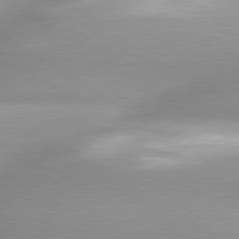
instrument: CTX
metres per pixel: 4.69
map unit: lApd
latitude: 80.1011
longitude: -136.8380
